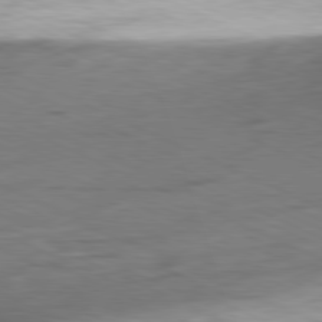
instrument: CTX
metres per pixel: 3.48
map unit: Ap
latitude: -81.5399
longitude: -60.6679
